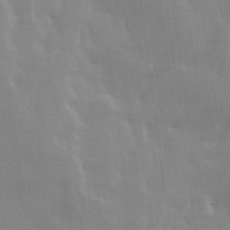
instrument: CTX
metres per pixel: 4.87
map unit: Ave
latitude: 13.6316
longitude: -104.3090
